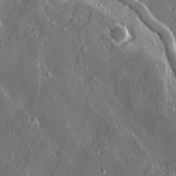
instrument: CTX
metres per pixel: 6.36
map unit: Ave
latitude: 16.5357
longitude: -130.1200
